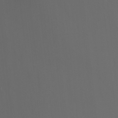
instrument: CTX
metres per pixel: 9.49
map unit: Nhu
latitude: -4.4629
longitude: -77.0269
